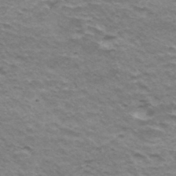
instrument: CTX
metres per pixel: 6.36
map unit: Hto
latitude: 35.4048
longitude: -42.8758
